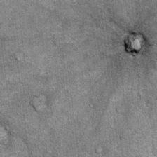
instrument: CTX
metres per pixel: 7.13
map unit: Ht
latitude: 9.2348
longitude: -38.1578
